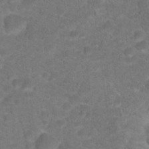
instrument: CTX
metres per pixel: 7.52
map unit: Hto
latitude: 19.0458
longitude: -38.9325
